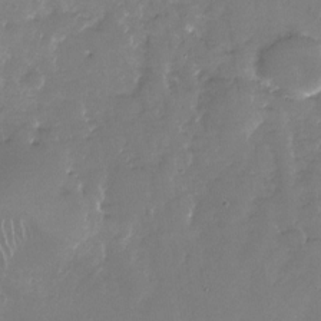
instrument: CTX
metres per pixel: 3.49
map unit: Nhu
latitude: -27.5210
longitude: -60.8002
